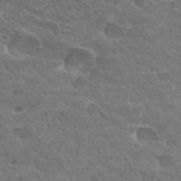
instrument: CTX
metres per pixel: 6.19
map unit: Hto
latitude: 27.2915
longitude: -35.6882
